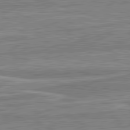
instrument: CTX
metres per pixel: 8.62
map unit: lApd
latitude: 82.4790
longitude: 138.6141
